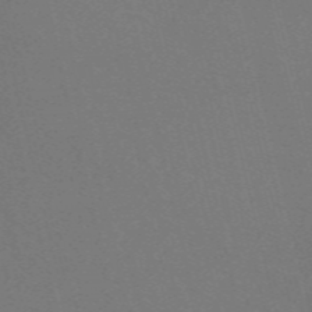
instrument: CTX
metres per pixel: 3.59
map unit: Nve
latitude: -58.5951
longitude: 63.0864
